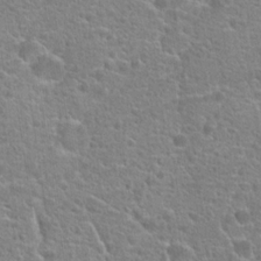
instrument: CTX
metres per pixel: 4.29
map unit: Hto
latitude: 18.4790
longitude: -41.6693
